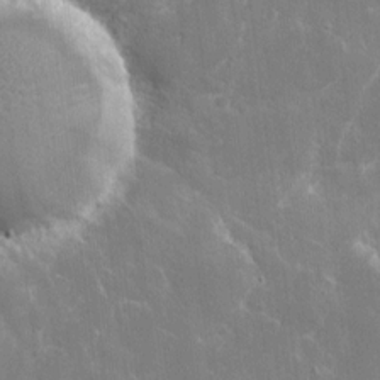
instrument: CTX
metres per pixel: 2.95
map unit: eHh
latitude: 9.2915
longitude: -70.4223
